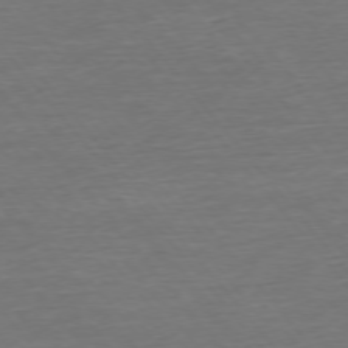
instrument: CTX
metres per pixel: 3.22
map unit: Ap
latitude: -75.5211
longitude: -93.5749
